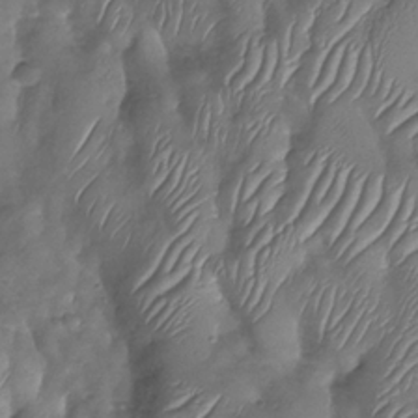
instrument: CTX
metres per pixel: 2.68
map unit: Nhu
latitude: -30.1606
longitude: -59.8017
